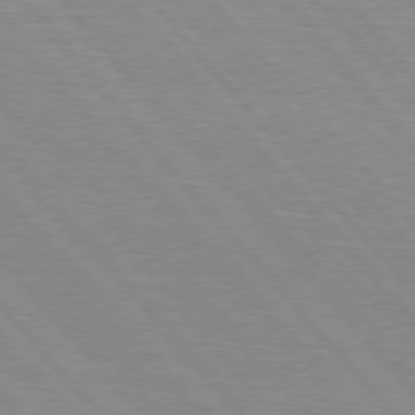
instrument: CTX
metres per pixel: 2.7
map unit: Hpe
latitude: 76.1200
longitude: -125.9906
